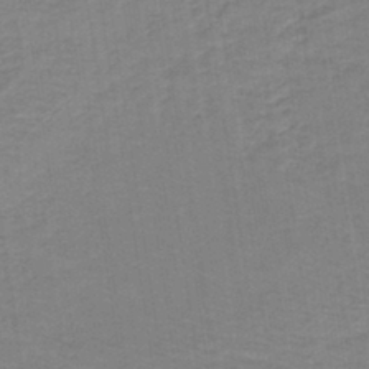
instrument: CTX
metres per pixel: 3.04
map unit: lHb
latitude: -40.7274
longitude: 53.0297
